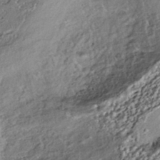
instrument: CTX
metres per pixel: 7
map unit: ANa
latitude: -41.1809
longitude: 105.6344
